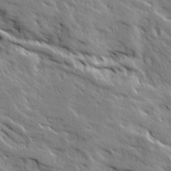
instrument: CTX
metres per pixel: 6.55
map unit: Ave
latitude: 19.2159
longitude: -136.2334
